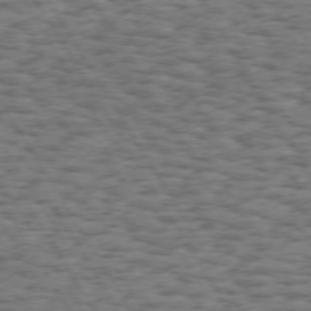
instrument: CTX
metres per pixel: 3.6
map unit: Hpe
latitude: 73.1404
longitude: -130.1200
